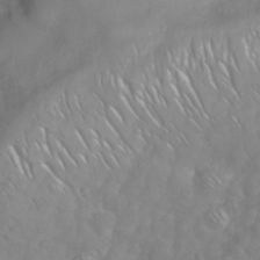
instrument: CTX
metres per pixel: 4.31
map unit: eHh
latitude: 25.8583
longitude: -64.1011
